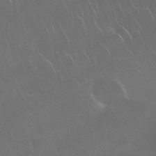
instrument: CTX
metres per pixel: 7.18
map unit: Nhu
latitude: 28.1200
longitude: -62.2145
